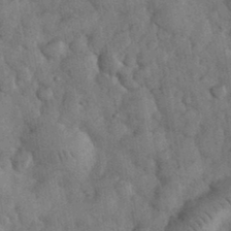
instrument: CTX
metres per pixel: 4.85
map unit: eHh
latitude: 34.1766
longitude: -68.5357
